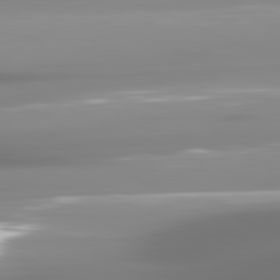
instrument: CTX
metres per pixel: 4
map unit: lApd
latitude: 81.8961
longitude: -137.6694
